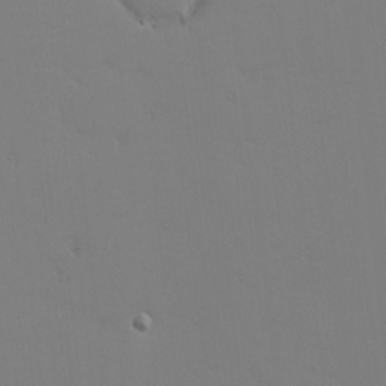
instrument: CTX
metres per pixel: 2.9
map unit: Nhu
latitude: -2.9919
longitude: -72.8758
